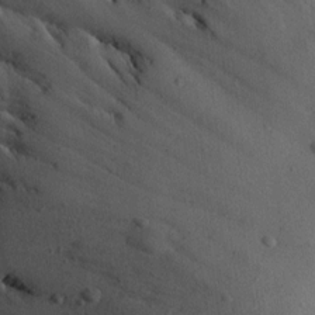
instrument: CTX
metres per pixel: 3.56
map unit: Aa
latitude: 13.1214
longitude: -141.9528
